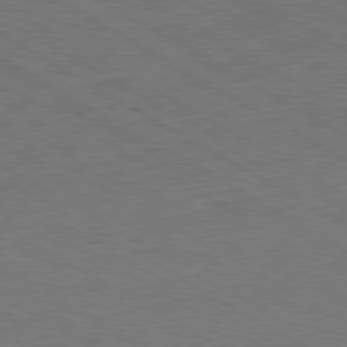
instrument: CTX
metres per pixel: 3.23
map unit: Ap
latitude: -81.6533
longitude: -72.4412
